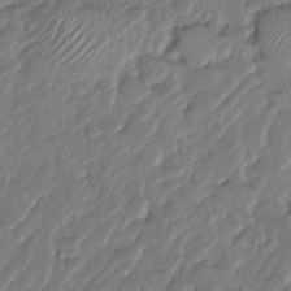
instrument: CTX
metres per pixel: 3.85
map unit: HNhu
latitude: -24.7274
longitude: 51.0297
